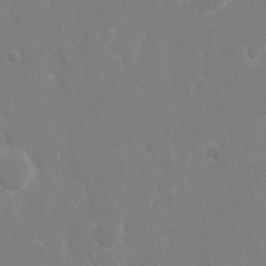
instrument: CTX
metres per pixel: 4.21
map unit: eHh
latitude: 14.3279
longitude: -72.0822
